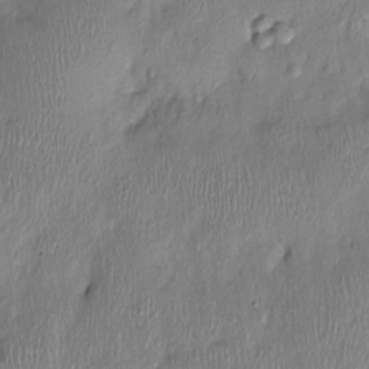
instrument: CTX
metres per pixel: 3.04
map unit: Nhu
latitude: -1.2754
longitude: -14.6113
